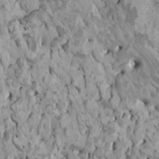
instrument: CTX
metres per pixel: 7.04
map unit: HNhu
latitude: 5.7639
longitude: -1.1592
